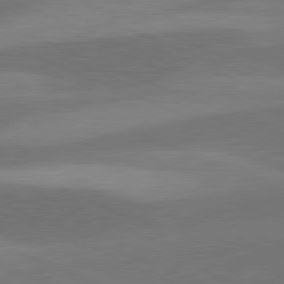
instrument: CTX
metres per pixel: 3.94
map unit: lApd
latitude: 81.5749
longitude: 124.3873
